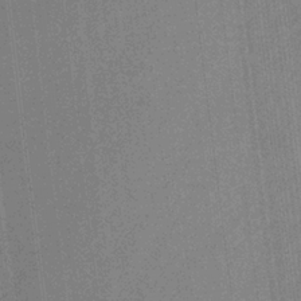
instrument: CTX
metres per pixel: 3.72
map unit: HNb
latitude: -32.4251
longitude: 56.7652
